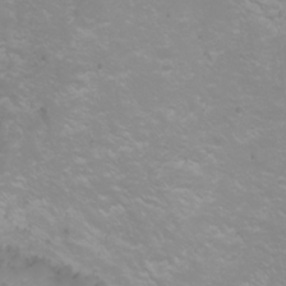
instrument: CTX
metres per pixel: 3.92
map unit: Htu
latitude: -0.4251
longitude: -77.6505
